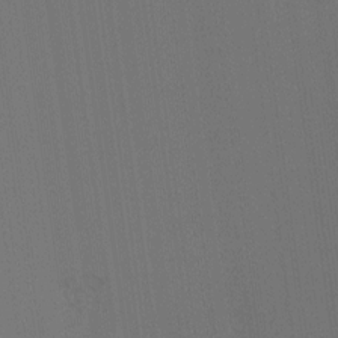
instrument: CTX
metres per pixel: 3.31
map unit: Ht
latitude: -10.6519
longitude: -38.7057
